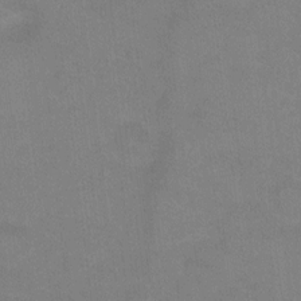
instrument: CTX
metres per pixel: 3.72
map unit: Hto
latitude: -0.4818
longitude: -33.3293
